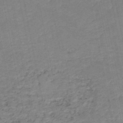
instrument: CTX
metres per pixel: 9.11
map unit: HNb
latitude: -48.5763
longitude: 58.6896
